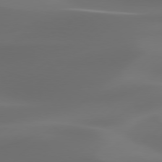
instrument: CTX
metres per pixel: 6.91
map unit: Hpe
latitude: 76.3656
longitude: -131.4049
